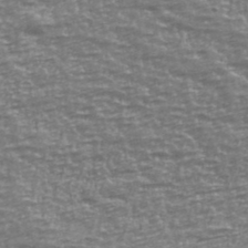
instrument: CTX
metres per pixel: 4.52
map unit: Ave
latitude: 40.5923
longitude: -113.9150
